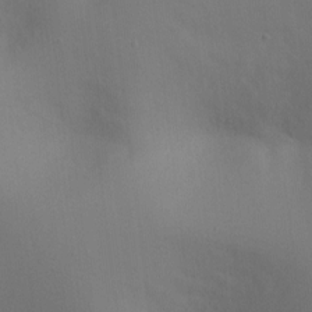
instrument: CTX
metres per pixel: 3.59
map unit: Ht
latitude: -9.1998
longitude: -31.0837
